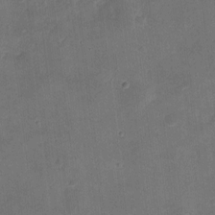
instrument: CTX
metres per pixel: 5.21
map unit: eHh
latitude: 8.5357
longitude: -73.0648
